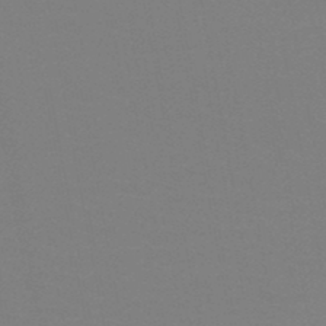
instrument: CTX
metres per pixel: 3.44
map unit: HNb
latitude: -46.6140
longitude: -42.9325
